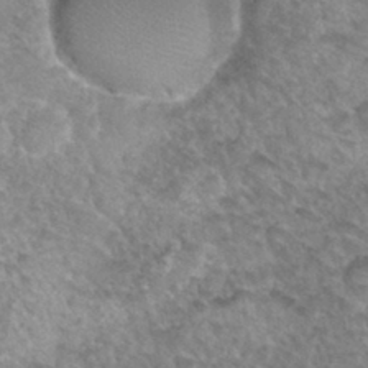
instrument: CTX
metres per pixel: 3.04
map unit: Hto
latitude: 33.1781
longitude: -49.3293
